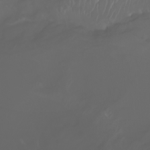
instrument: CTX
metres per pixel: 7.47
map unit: Nhu
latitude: -7.5210
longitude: -83.8016
